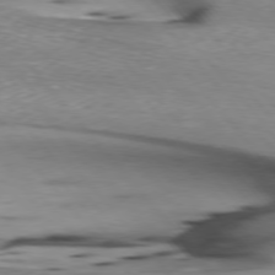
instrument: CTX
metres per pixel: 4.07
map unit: lApd
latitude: 75.7261
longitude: -66.0444
